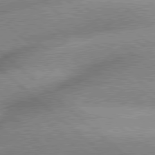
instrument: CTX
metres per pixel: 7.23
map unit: lApd
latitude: 79.5938
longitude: -148.1200
